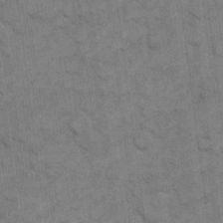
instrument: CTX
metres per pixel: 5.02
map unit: eHh
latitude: 12.4790
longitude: -65.2726
